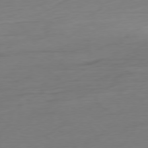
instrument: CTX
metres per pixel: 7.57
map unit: Ap
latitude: -78.5762
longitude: -76.4034
